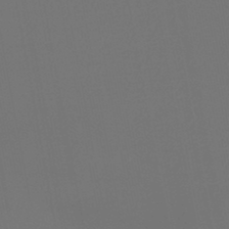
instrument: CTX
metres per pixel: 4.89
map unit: HNb
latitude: -45.9745
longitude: 56.5762
